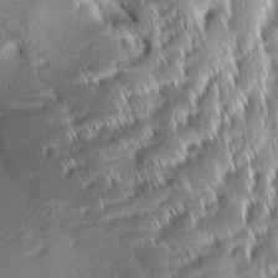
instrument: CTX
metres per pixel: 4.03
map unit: Aa
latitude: 8.8758
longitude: -133.4426
